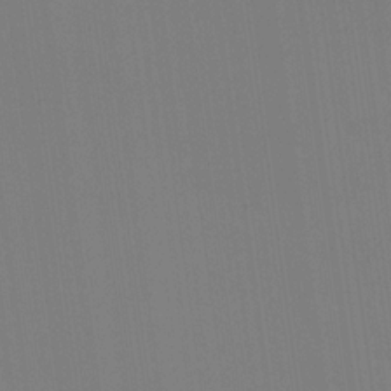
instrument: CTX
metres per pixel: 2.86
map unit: Hve
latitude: 18.3467
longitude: 150.1417
